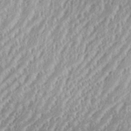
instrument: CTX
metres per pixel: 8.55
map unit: eHh
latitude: 35.5371
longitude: -132.8569
